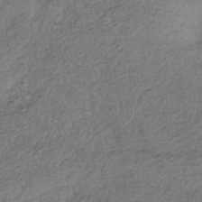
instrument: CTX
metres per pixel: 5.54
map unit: eHh
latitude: -42.7463
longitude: 120.4251
